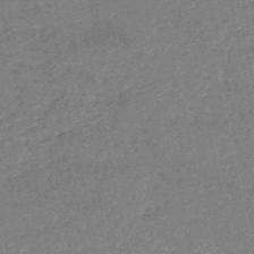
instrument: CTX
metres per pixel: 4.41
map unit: HNb
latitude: -53.0297
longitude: -49.0458
